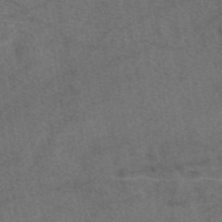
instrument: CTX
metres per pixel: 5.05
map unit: eAb
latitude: 47.7261
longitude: 109.1053
